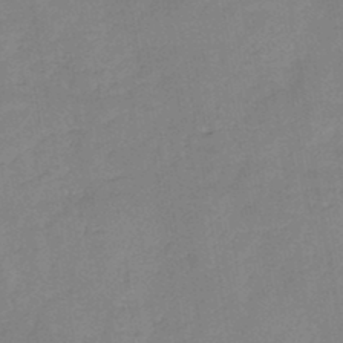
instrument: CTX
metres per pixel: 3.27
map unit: HNb
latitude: -45.7856
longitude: -38.0822
